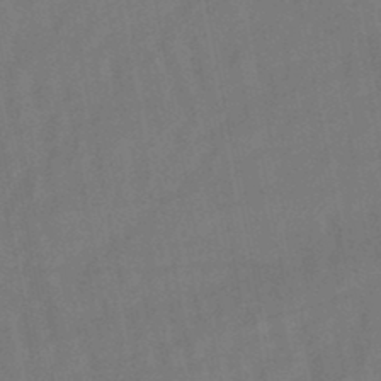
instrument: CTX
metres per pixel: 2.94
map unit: lHb
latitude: -47.3698
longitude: 62.1228
